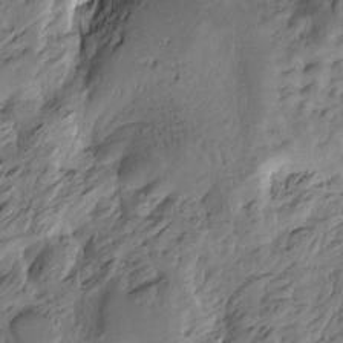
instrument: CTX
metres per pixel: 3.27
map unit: Htu
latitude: -5.0864
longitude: -176.9702
